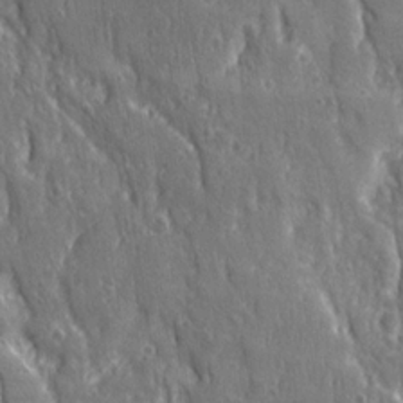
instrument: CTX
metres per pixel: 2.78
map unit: Ave
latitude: 22.3656
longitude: -134.8002
